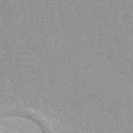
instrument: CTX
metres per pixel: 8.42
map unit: ANa
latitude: 40.1199
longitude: 23.1053
